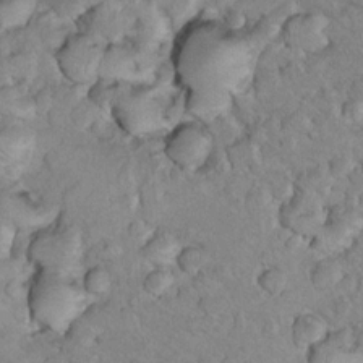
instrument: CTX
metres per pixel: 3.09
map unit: Nhu
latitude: 14.2712
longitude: -28.4034
